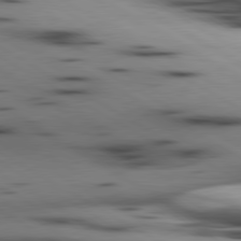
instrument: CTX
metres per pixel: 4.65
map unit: lApd
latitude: 80.3089
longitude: 160.1228
